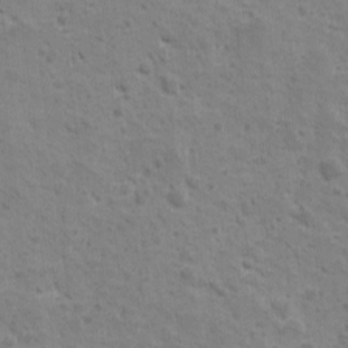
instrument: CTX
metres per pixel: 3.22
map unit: Ave
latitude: 10.5168
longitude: -104.7058
